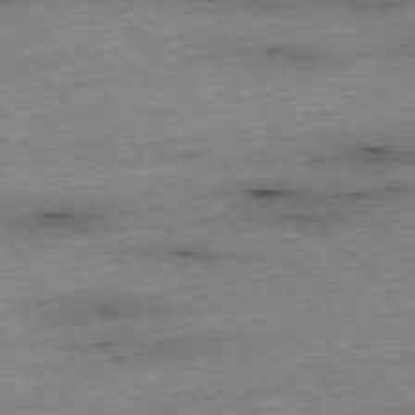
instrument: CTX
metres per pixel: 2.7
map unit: Ap
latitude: -76.1606
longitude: -87.5749
